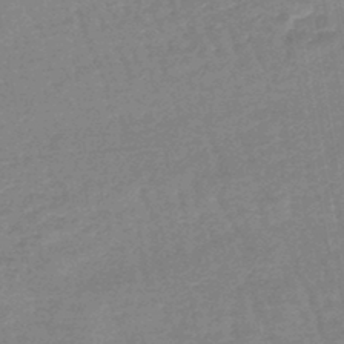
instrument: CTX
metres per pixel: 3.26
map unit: eHb
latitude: -45.5777
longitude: 80.2173
